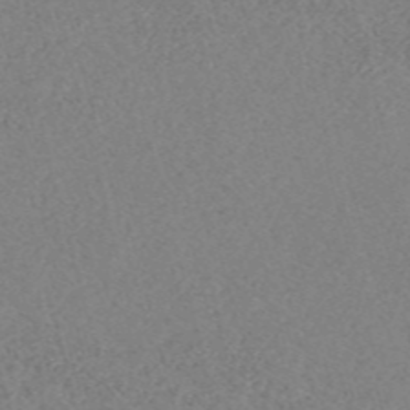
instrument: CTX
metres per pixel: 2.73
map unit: eHh
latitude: -55.0298
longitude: -89.0648
